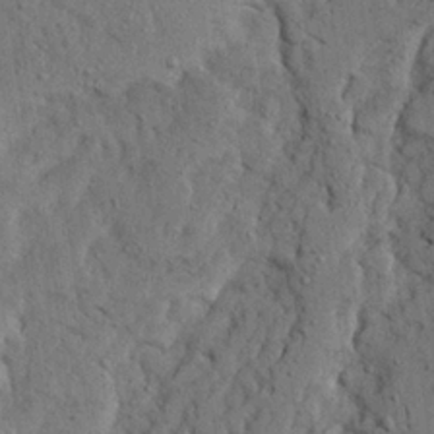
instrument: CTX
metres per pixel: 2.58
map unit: Ave
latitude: 23.7638
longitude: -133.8394
